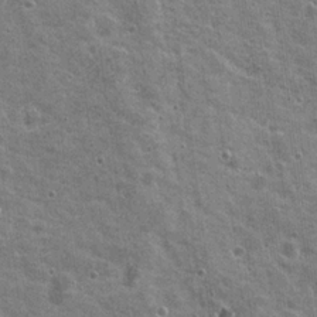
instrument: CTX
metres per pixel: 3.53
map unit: Nhu
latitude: 19.5182
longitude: -30.3845
